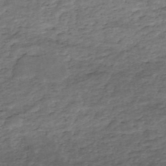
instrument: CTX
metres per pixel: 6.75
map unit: eHh
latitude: -51.3132
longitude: -24.2900
